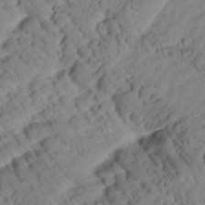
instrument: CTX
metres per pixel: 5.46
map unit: Htu
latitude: 1.1214
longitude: 175.4643
